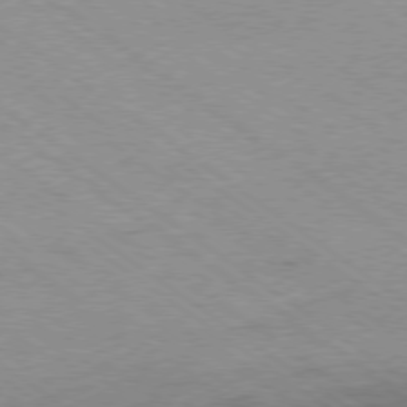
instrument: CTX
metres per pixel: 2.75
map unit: Ap
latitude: -79.1053
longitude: -99.1592
